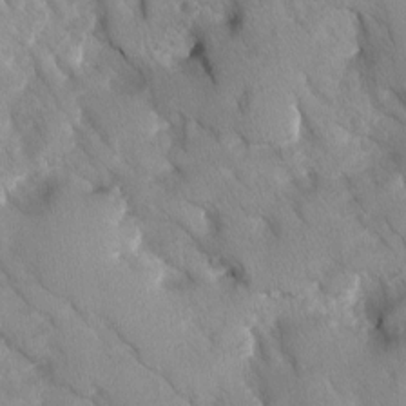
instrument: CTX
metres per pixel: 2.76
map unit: Ave
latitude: -10.6896
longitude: -118.4412
